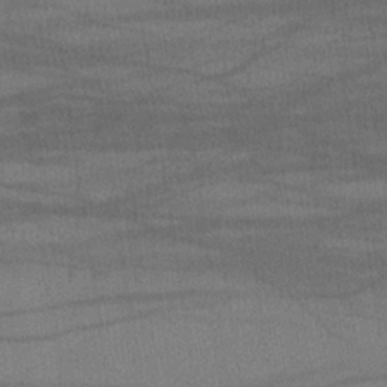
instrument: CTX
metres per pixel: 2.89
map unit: lHb
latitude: -34.5385
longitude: 65.8800
